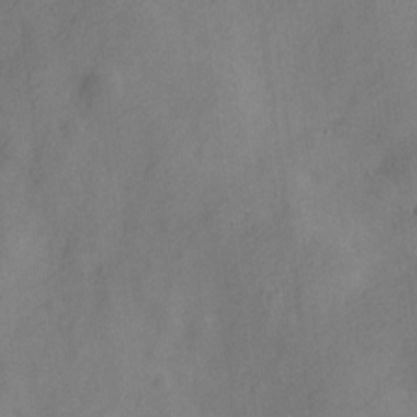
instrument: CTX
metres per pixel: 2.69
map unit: Nve
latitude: -24.3306
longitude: 107.0865
